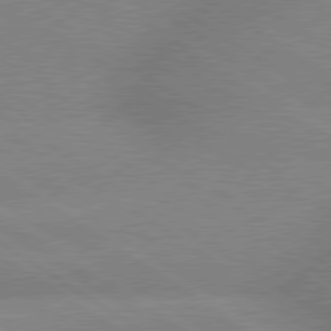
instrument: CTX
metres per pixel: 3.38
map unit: lApd
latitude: 79.6127
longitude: -152.1578
